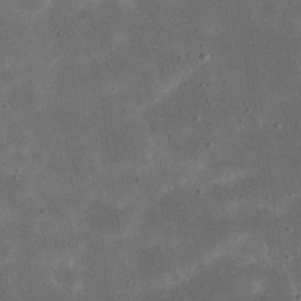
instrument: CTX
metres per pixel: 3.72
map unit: eHh
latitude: 20.8758
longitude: -65.9906
